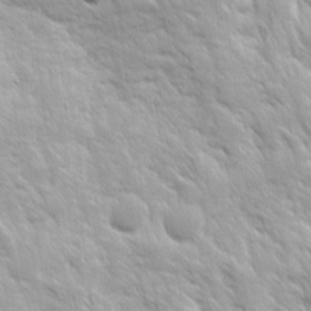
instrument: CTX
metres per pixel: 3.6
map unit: Ave
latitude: 16.0255
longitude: -132.0255
